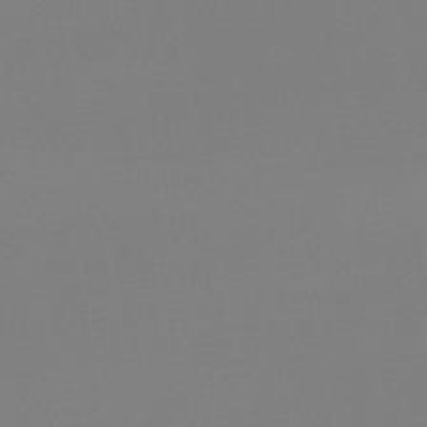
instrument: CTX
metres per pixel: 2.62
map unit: lHb
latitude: -44.6896
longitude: 63.8233
